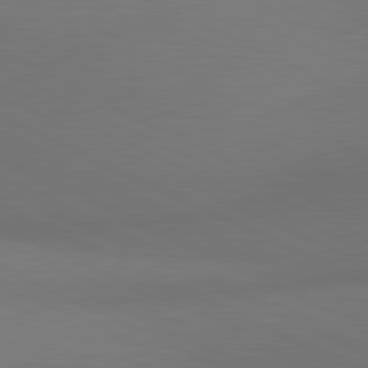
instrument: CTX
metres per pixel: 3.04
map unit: lApd
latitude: 81.0836
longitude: 137.5210
